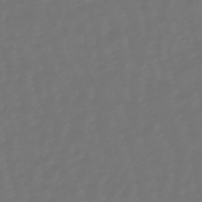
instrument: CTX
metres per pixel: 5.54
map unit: eHb
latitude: -47.4454
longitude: 81.5021
